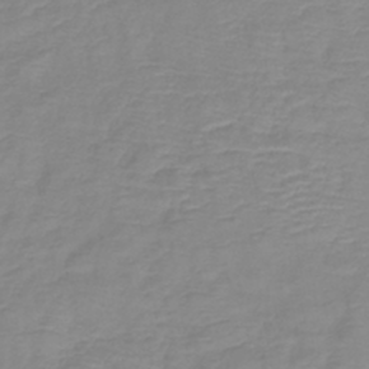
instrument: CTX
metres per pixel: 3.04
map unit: lHb
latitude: -40.5951
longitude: 76.7085
